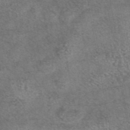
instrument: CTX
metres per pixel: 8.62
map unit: eAb
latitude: 44.8758
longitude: 108.9353
